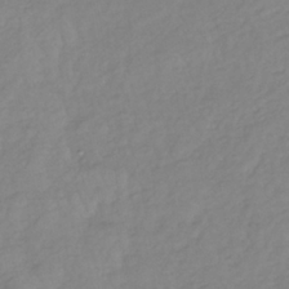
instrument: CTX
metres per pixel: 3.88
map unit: lHb
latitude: -36.9541
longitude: 70.0283
